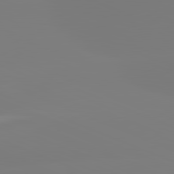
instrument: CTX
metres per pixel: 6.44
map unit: lApd
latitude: 81.7072
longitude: -159.2726
